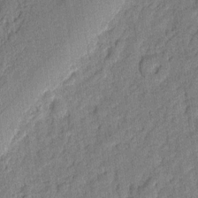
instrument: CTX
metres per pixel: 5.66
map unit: eHh
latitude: 6.9325
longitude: -75.6694
